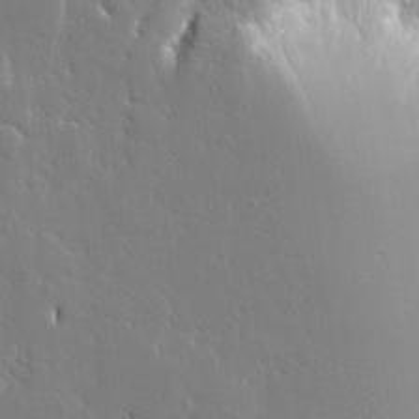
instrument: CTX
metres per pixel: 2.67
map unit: Ave
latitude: 15.9151
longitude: -140.9702
